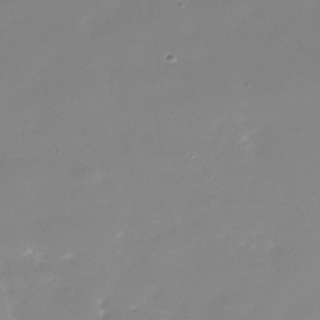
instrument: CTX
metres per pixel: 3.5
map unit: Nhe
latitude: -35.6911
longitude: -87.3293
